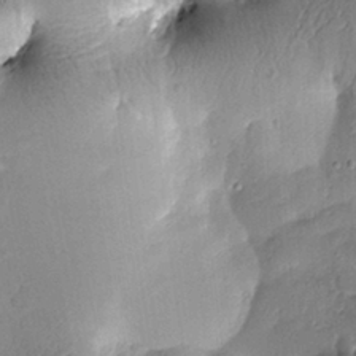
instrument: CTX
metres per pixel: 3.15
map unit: Htu
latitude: 0.3656
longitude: 173.3321
